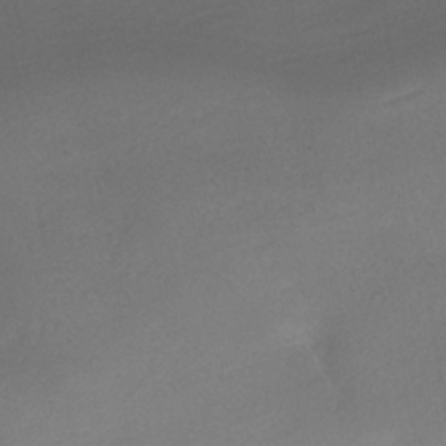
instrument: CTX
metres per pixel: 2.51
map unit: HNhu
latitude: -40.2172
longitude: 95.5021
